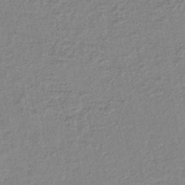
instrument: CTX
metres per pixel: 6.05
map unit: lHb
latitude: -40.1795
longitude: 60.8408
